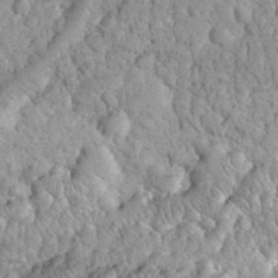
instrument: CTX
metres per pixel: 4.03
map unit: eHh
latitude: 32.2334
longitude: -65.2348
